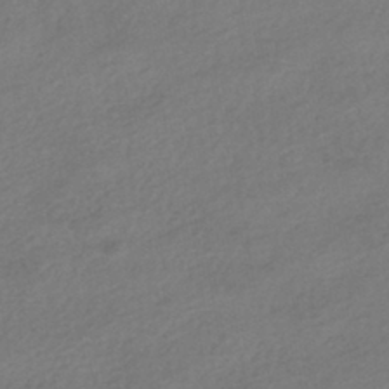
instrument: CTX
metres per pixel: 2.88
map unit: HNhu
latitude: -40.6518
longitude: 95.7855
